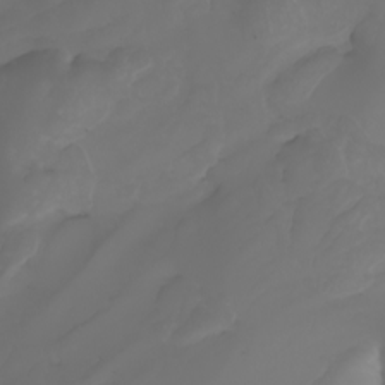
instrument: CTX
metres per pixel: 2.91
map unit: Nhu
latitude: -7.7477
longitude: -94.3845
